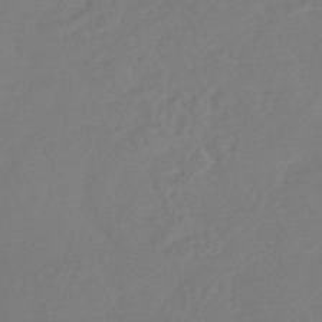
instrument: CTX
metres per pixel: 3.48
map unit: HNhu
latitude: -44.5763
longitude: 91.7100
